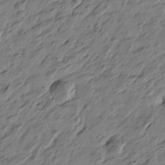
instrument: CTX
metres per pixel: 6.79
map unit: Htu
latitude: -4.8030
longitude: -177.9150
